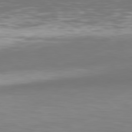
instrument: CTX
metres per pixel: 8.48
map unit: Hpe
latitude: 77.4615
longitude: -171.8772
